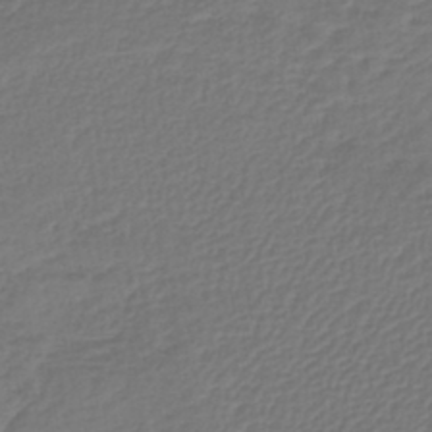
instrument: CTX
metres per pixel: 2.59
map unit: lHb
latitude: -42.2739
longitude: 61.2565
